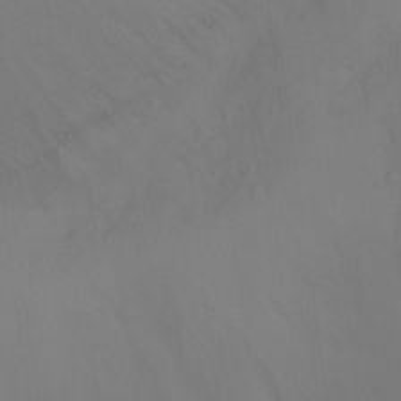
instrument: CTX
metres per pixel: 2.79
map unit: Ht
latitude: -15.5399
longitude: -51.2726
